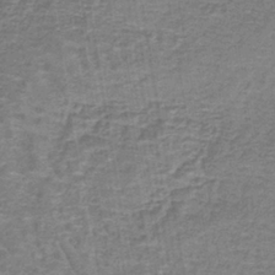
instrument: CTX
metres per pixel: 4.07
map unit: lHb
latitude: -39.2376
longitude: 60.0850
